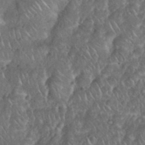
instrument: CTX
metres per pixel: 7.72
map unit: eHh
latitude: 38.3656
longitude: -58.7246
